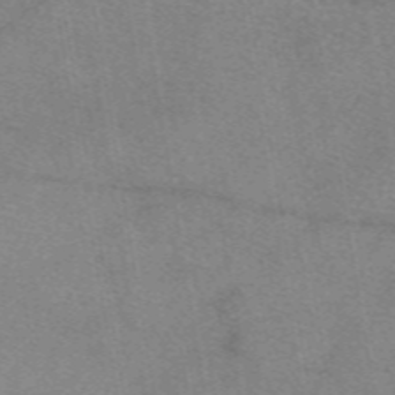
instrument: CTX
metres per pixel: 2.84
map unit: eAb
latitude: 48.9703
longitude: 110.8408
